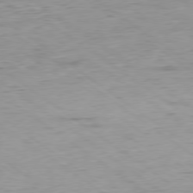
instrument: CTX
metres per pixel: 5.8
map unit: Hpe
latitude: -79.0486
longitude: 9.6344
